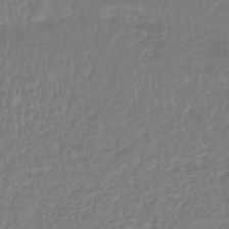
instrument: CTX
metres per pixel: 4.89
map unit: HNhu
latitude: -45.7478
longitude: 98.9542
